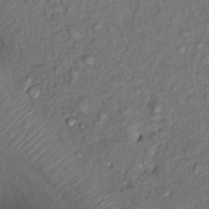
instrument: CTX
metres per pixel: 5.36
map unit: Nhu
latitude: 13.8017
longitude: -29.2537
